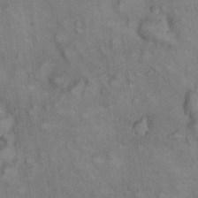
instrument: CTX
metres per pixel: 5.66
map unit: eHh
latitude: 22.4034
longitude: -61.3292
